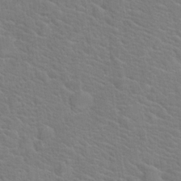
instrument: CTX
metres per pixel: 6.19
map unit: Hto
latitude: 19.9717
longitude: -44.3089
